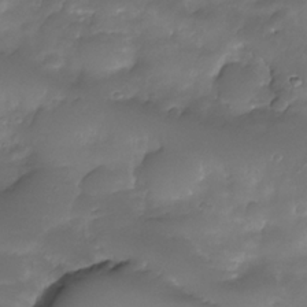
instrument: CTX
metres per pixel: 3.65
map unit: Nhe
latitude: -33.9178
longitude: -146.2145
